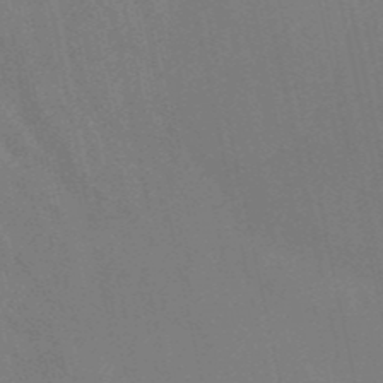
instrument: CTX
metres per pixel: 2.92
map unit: HNb
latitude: -52.4818
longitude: -49.7072
